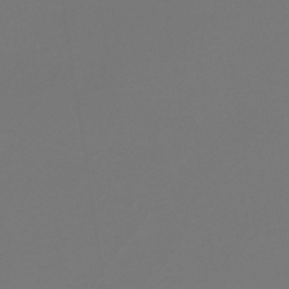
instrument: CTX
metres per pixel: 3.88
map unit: lHb
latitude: -46.8408
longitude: 71.0675
